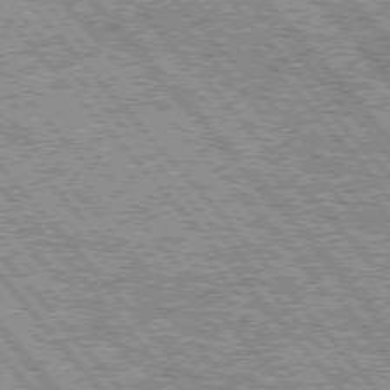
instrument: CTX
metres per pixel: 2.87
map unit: Hpe
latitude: 75.4615
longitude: -126.5546
